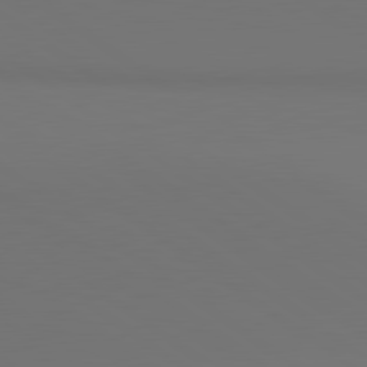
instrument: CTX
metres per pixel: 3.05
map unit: lApd
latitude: 81.0269
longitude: 153.5210
